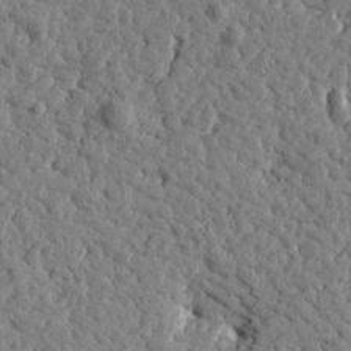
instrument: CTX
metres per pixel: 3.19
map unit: Htu
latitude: -0.4440
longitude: -178.7813
